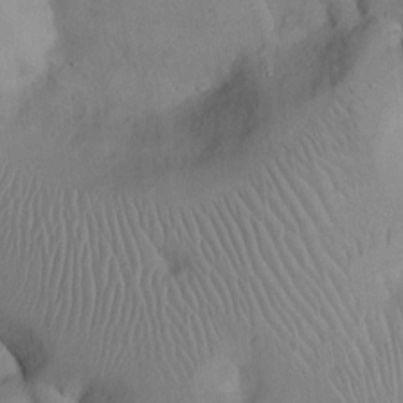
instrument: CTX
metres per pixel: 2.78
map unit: Hto
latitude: 13.2726
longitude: -56.2522
